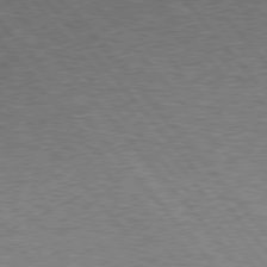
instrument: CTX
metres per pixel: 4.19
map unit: Hpe
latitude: 76.5734
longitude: -156.8380
